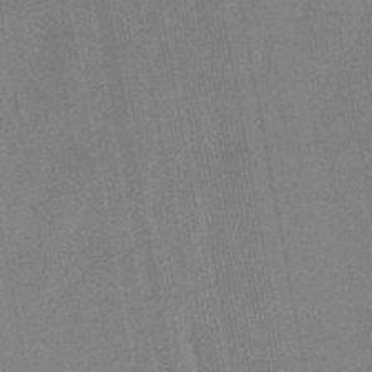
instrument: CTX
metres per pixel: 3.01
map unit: lHb
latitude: -48.5574
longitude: 71.6722
